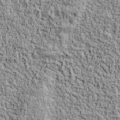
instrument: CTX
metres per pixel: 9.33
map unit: lHvf
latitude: 38.8380
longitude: -90.5168
